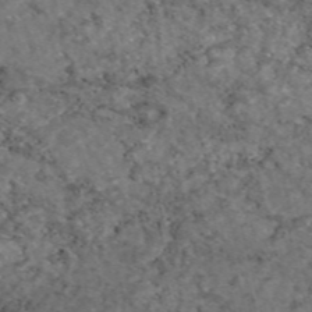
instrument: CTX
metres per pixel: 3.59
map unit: eAb
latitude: 47.2726
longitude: 117.8611
